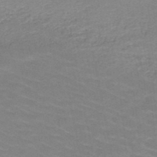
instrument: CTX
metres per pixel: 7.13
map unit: HNb
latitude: -47.9178
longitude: -46.1200
